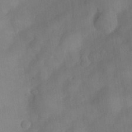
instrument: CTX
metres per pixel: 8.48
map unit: Nve
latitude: -26.6896
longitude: -148.4790
